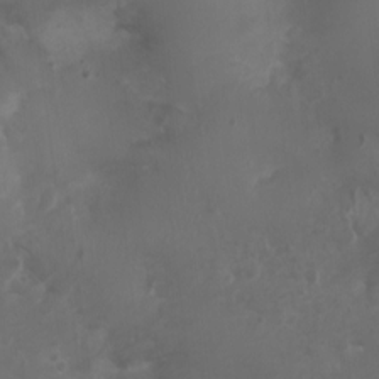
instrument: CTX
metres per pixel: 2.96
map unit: Nhu
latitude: 2.9324
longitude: -15.0459
